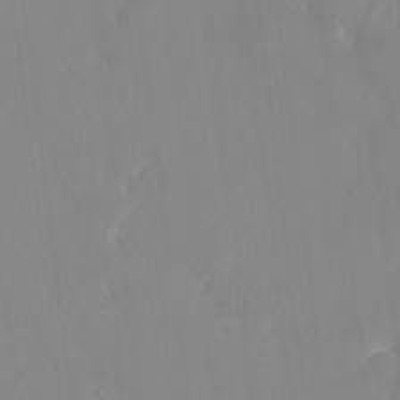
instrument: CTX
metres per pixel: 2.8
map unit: HNhu
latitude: 6.7813
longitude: 2.4440
